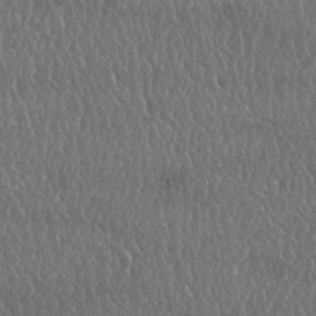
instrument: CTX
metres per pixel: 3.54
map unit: Nhu
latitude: 25.2725
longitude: -60.2522
